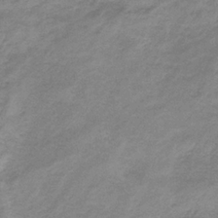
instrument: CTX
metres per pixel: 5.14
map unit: HNb
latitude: -32.9920
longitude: 60.2928
